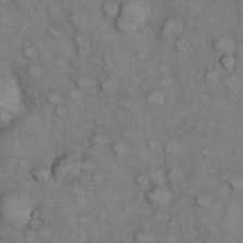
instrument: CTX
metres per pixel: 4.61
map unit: eHh
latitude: 22.2711
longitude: -60.0255
